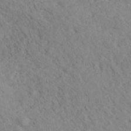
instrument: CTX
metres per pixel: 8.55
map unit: eHh
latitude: 34.9135
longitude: -140.4223
